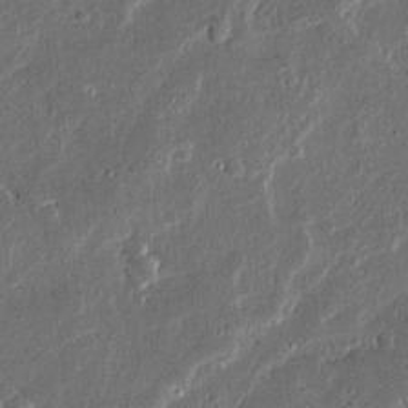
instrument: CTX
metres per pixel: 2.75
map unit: Ave
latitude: 14.3090
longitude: -138.5546
